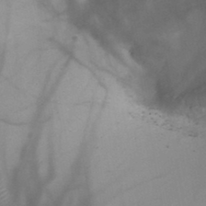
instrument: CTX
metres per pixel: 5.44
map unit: HNb
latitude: -45.8989
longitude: -41.1592
